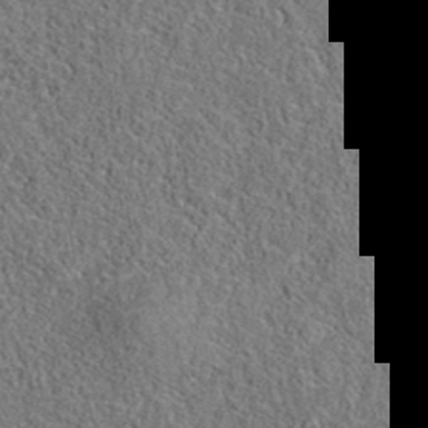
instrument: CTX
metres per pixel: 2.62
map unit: eAb
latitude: 36.2334
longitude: 112.4818
